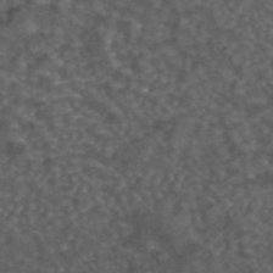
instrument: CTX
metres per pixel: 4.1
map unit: eAb
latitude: 43.8583
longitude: 106.7086
